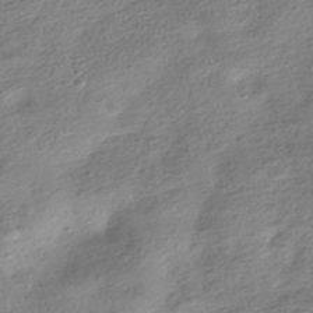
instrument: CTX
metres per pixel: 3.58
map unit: HNhu
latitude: -40.8408
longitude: 98.3495
